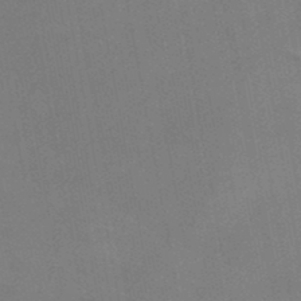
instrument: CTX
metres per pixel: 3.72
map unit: HNb
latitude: -48.9164
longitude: -48.4223
